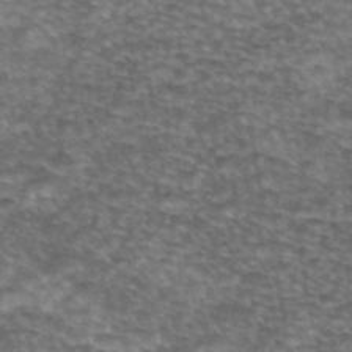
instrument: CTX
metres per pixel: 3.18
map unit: eAb
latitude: 45.3481
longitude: 103.6533
